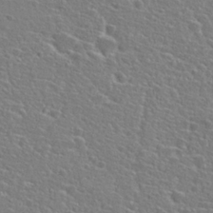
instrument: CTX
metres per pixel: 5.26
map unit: Hto
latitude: 25.8016
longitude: -48.0444
